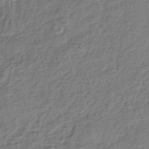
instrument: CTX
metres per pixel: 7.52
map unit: eHh
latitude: -39.3888
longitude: -28.3467
